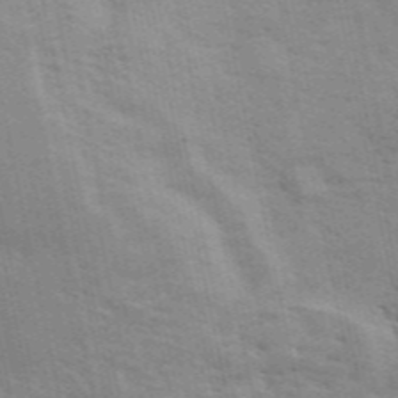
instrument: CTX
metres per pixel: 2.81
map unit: ANa
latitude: 49.2537
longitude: -79.1970
